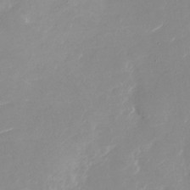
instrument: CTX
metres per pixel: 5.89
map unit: Nhu
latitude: -27.2564
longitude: -74.0444
